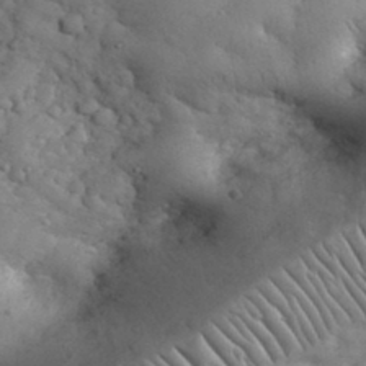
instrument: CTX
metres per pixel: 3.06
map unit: eHh
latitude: 33.5749
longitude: -67.5938
